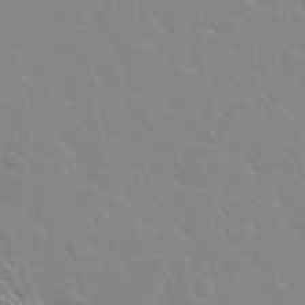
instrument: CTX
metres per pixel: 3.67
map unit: Nhu
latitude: 28.4223
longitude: -52.2334
